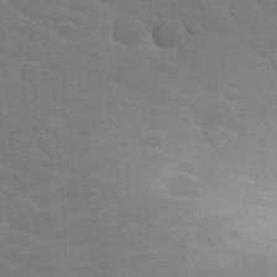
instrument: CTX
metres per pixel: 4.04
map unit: Hto
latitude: 23.1970
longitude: -36.6113
